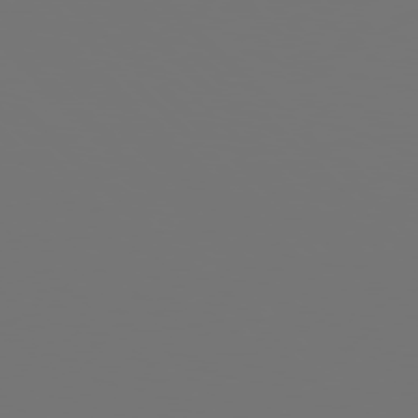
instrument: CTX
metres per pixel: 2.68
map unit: Hpe
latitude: 77.8016
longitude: -176.2900
